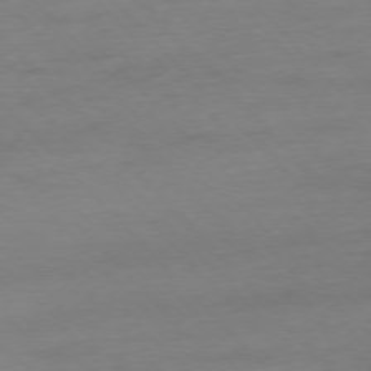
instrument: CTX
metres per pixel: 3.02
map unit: Hpe
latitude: -77.1053
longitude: -14.3846
